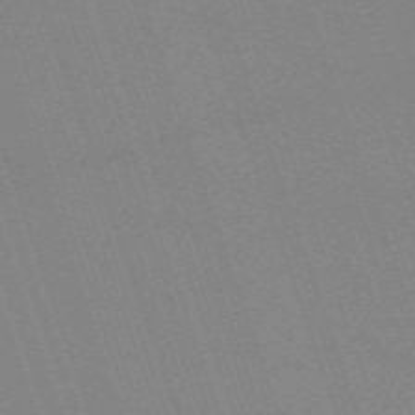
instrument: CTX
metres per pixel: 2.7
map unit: eHh
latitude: -64.5385
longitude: 51.7289
